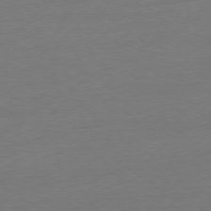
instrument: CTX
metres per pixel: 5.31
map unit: Ap
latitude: -79.4454
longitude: -65.2915
